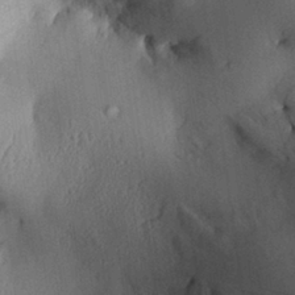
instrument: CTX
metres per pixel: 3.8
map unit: Aa
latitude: 28.9891
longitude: -137.0081
